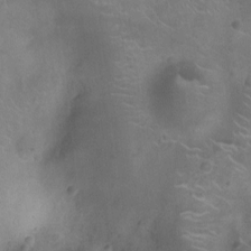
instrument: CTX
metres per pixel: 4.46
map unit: Ht
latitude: -9.0108
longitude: -21.2915
